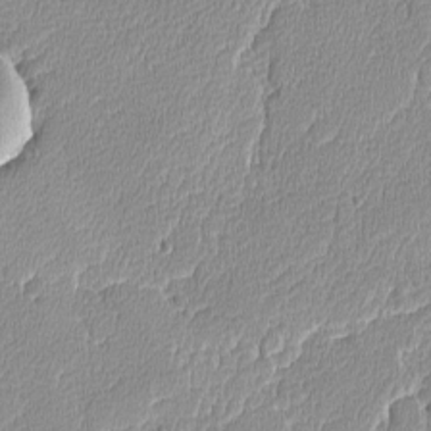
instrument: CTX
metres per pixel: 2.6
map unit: lAvf
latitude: -8.3117
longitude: -114.2711
